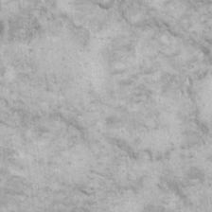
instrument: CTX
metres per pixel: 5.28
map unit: eHh
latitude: 17.2159
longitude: -63.1592
